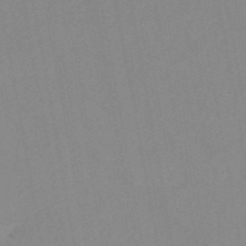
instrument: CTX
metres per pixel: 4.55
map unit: HNb
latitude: -53.6532
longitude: -48.6302
